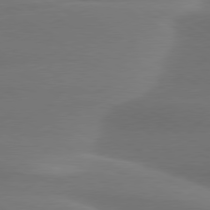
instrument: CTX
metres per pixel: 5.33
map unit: lApd
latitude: 79.1970
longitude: -114.9135
